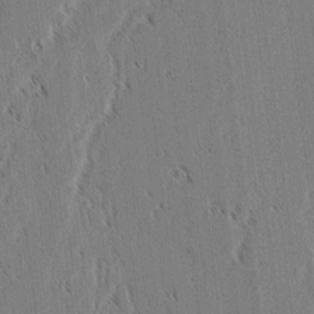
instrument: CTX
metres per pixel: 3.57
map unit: lAvf
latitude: 2.8191
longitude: -106.3467
